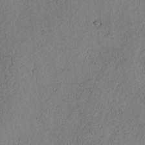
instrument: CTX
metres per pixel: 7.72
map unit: Htu
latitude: -3.0108
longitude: 169.8989
